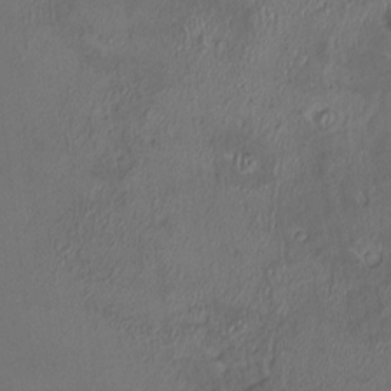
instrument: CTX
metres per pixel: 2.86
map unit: HNhu
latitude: 5.4804
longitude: 12.4062
